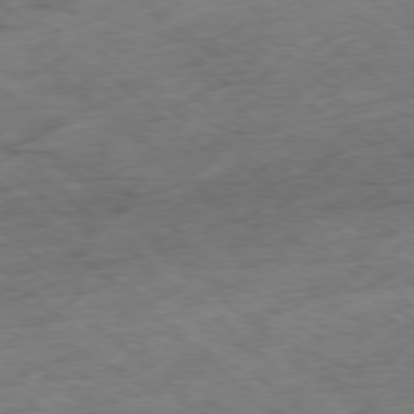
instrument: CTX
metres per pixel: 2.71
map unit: Hpe
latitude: -78.8030
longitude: -16.1011
